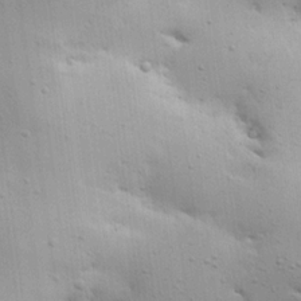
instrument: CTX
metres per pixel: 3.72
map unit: Aa
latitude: 18.1200
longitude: -141.6693
